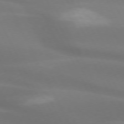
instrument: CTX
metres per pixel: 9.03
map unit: lApd
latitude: 73.2537
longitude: -49.0647
